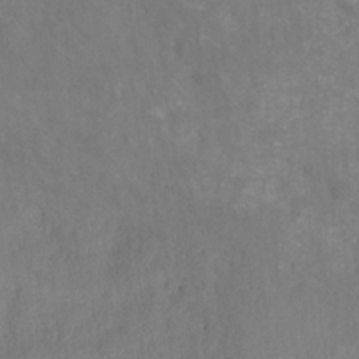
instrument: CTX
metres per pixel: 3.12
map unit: HNhu
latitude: -27.8044
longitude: 73.8611
